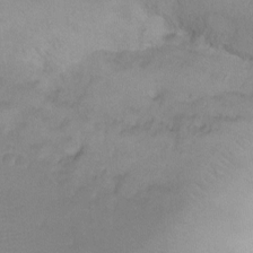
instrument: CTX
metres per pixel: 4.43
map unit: Ht
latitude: -8.3306
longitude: -34.7435
